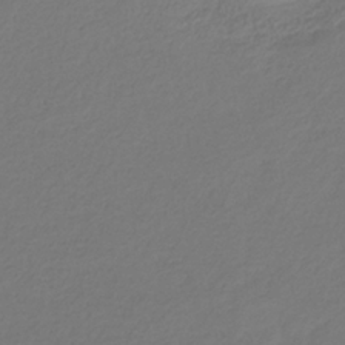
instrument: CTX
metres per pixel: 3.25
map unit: eHb
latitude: -29.9178
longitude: 67.8233
